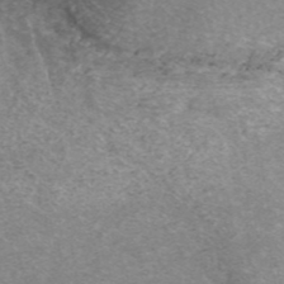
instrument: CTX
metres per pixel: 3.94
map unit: ANa
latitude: 43.4993
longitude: 24.8597
